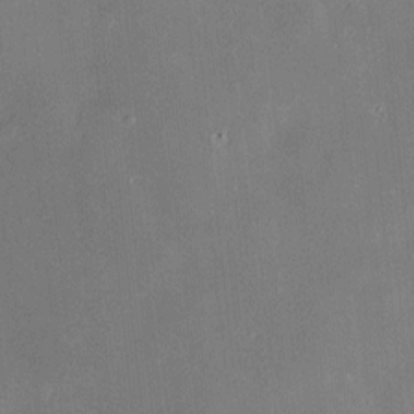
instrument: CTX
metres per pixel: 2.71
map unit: Hve
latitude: -10.6141
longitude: 175.3509
